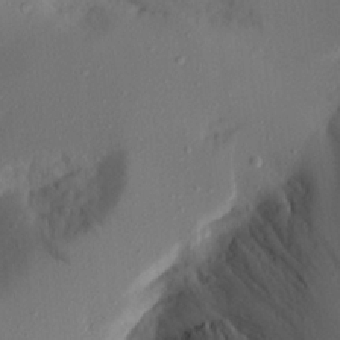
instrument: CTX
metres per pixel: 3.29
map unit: Aa
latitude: 21.1781
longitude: -146.1956
